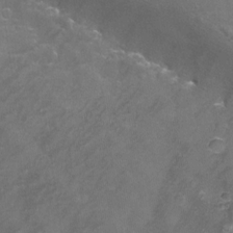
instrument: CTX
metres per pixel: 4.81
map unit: Nhu
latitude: -13.0675
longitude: -72.7625
